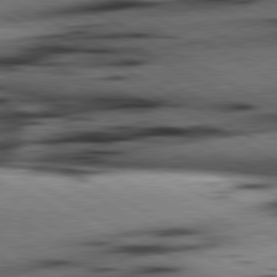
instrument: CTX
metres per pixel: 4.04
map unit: lApd
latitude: 80.3845
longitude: 162.2172
